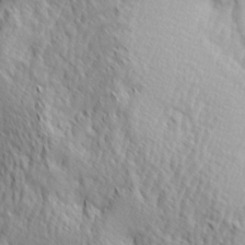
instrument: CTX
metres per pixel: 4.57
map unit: lAa
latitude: -4.9541
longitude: -122.2334
